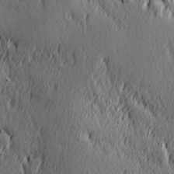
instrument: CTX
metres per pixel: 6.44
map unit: Hve
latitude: 25.9150
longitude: 145.7478
